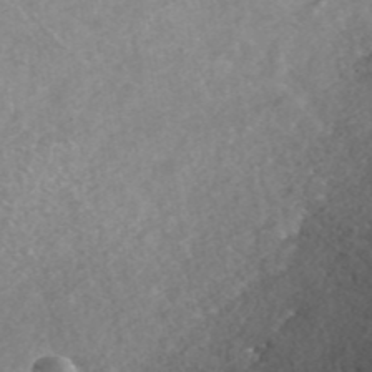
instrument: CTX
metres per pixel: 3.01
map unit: ANa
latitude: 42.8191
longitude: 23.9367
